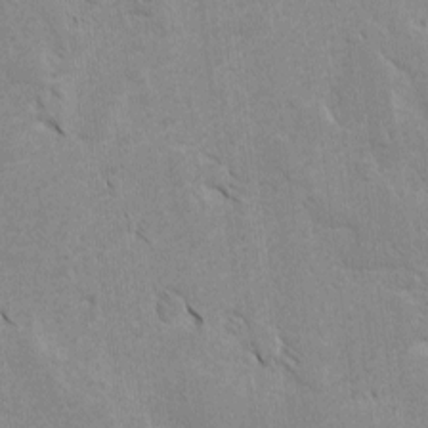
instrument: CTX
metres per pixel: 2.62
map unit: lAvf
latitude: -4.7841
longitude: -114.3089
